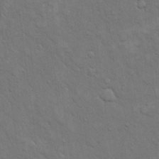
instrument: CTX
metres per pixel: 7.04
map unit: eHh
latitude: 15.9151
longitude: -66.2900
